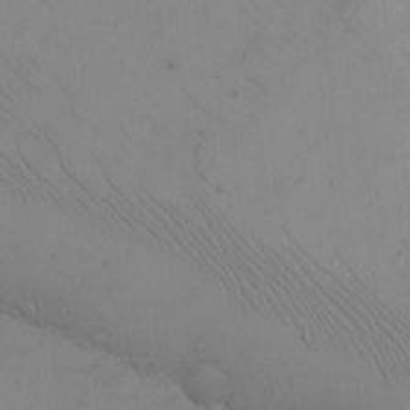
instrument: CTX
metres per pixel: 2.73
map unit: eHh
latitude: -9.7855
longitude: -67.5182
